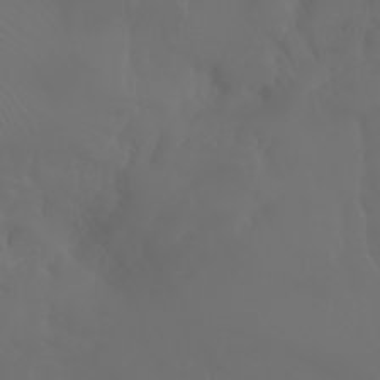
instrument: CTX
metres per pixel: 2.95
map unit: Nhu
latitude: -7.1242
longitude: -84.2145
